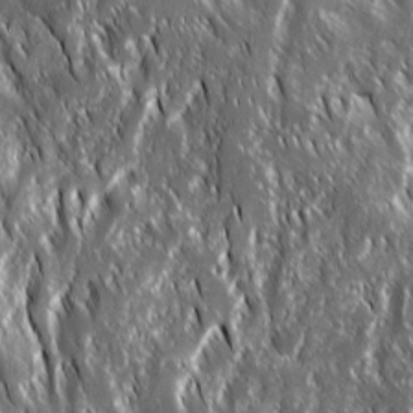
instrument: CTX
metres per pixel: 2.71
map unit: Ave
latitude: 15.1215
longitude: -133.8583
